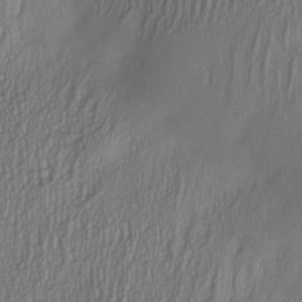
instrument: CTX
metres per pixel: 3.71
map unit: Nve
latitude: -22.7274
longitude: -138.0633
